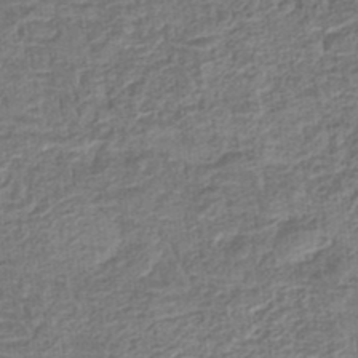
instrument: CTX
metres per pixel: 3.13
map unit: eHb
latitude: -35.6533
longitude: 79.6533
